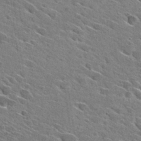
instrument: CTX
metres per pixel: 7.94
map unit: Hto
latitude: 29.3104
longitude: -42.9892
